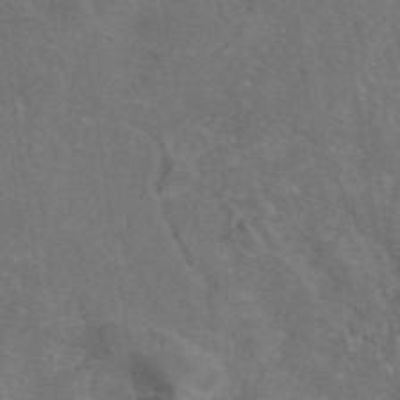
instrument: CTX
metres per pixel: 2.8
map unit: eAb
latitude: 46.8758
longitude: 111.3887
